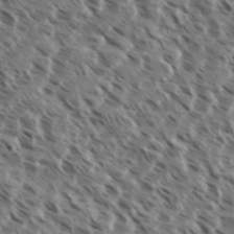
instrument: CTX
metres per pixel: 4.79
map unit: eHh
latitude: 35.7449
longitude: -138.6113
